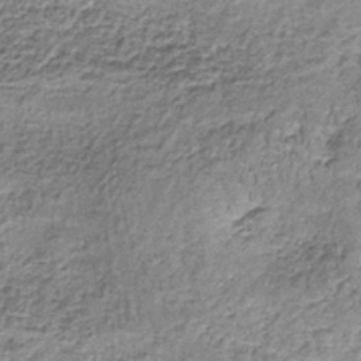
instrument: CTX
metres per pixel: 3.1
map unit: lHb
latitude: -37.6532
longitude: 66.1984
